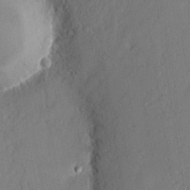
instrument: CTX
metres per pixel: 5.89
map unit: eHh
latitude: 3.3481
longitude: -77.3670
